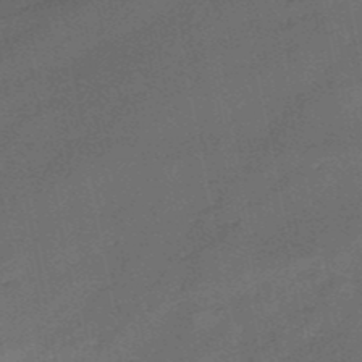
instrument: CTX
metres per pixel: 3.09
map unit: HNb
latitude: -51.0108
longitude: -40.4601
